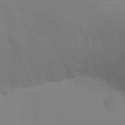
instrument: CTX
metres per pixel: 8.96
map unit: Ht
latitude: 1.6127
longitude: -25.1781
